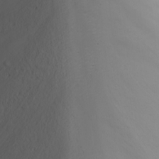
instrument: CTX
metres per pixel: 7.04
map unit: Nhu
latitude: -8.4251
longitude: -84.1011
